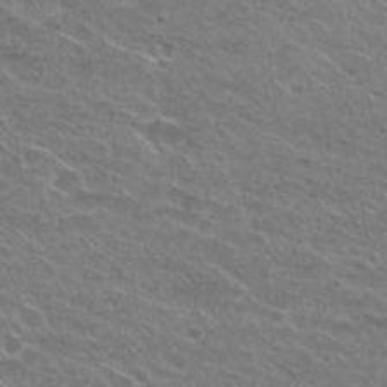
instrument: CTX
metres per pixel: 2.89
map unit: Nhu
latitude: 29.8205
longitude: -48.8191
